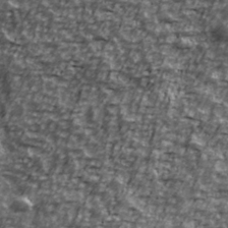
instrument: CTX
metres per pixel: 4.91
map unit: Ave
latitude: 40.9702
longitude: -114.3467
